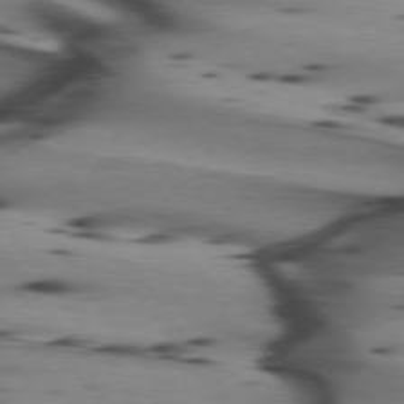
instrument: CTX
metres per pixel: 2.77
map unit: lApd
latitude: 74.9514
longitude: -64.6868
